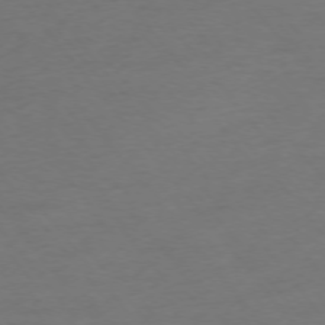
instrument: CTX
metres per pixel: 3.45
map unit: Ap
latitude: -75.4266
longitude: -66.7813
